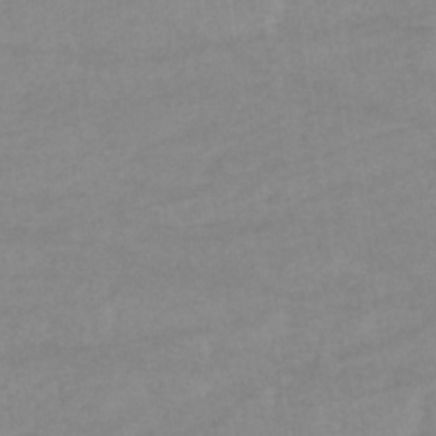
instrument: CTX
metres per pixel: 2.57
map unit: eHb
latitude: -33.7289
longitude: 70.5574
